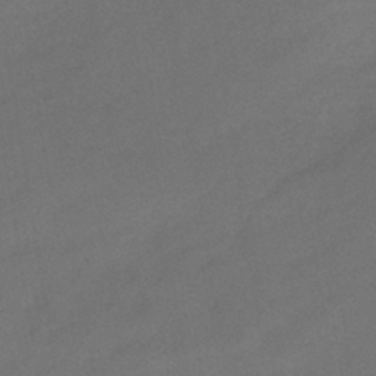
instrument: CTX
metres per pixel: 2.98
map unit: eHb
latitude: -41.2376
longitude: 84.4629
